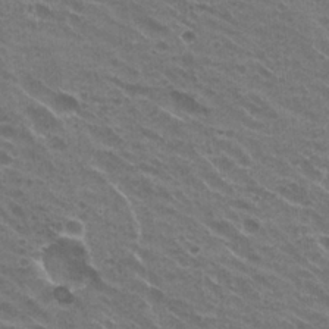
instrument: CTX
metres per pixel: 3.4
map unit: Hto
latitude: 22.5735
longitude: -31.8584
